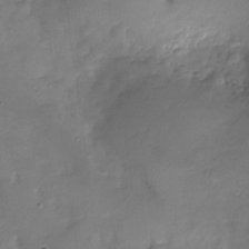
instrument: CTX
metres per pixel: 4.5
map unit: Nhu
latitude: -28.1606
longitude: -58.4979
